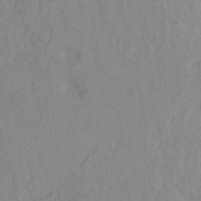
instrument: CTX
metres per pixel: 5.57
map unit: Ht
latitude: -15.5022
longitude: -43.1025
